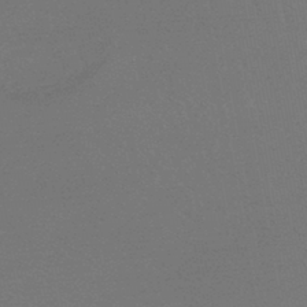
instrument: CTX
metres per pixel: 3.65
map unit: lHb
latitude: -42.8974
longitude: 73.7666
